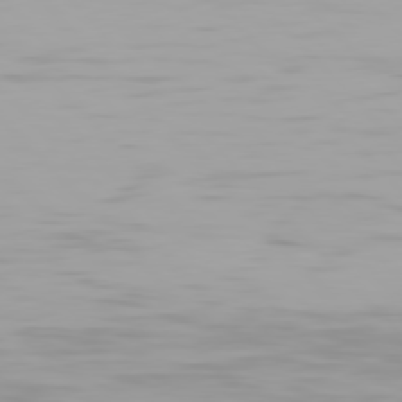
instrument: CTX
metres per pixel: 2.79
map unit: Hpe
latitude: 77.6505
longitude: -166.5923
